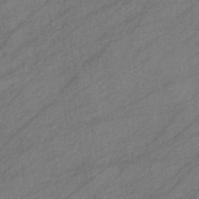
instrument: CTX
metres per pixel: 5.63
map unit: eHb
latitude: -40.4251
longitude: 82.9353
